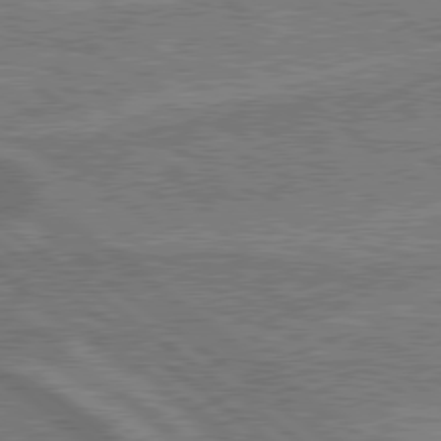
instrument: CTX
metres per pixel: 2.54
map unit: lApd
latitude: 79.4238
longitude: 174.6896
